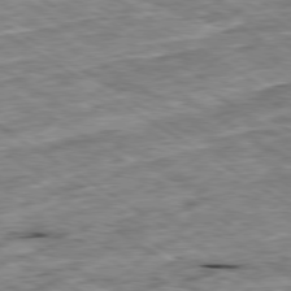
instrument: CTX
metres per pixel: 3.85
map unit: Ap
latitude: -79.9367
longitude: -86.9325
